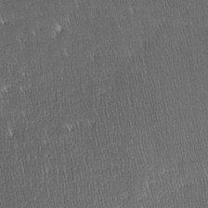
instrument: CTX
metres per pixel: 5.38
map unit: lAa
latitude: -8.3495
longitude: -124.6868
